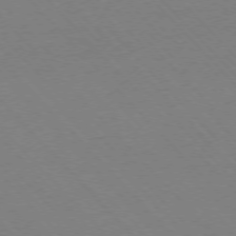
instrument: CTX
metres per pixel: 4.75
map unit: Ap
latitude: -76.4440
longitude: -85.8961
